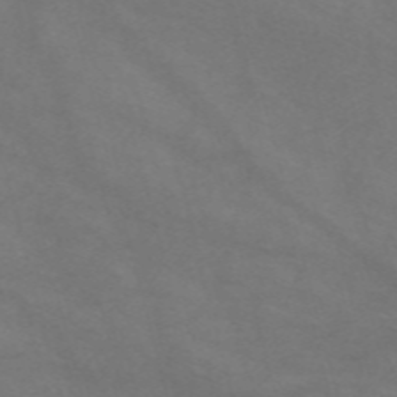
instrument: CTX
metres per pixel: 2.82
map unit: Nve
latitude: -58.6896
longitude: 58.8407
